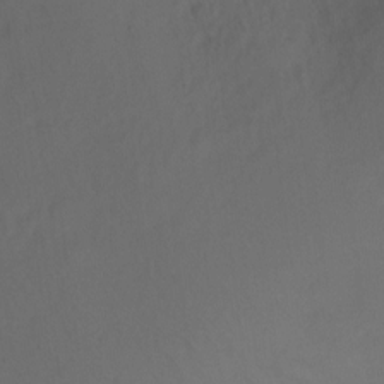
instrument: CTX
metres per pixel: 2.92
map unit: Ht
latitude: 0.3845
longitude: -35.1592
